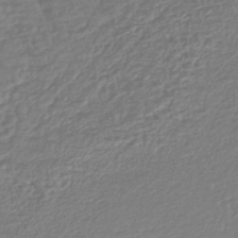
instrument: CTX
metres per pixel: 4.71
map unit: lHb
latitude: -43.4076
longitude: 72.2361
